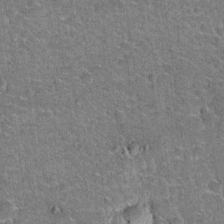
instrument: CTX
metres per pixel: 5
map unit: Hto
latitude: 20.9703
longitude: -49.1403
